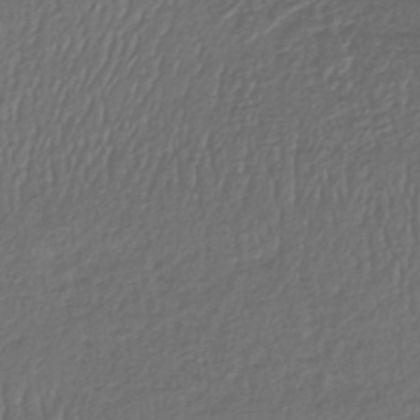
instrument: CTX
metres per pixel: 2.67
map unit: lHb
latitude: -39.4644
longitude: 70.2173
